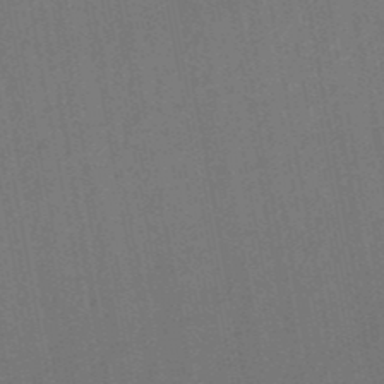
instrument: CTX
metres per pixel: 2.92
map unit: lHb
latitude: -49.5022
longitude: 73.5399
